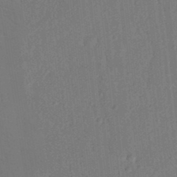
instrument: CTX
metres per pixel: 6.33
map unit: Nhu
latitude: 23.2726
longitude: -73.1404
